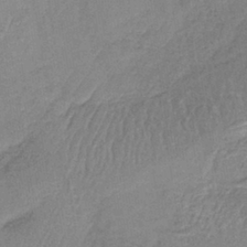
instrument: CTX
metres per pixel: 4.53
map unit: lHb
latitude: -38.7274
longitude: 61.3132
